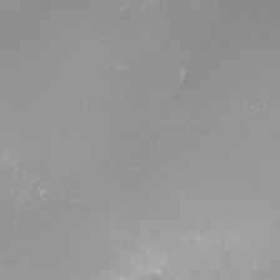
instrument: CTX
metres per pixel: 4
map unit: Nhe
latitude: -35.7100
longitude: -87.2159
